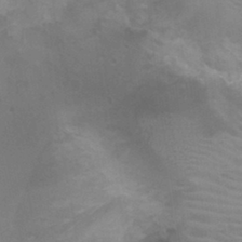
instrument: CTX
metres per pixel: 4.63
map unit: Nhu
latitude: -0.6141
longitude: -16.8947
